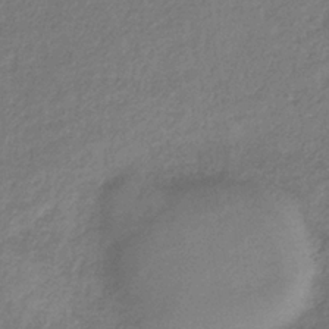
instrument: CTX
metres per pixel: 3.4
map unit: HNb
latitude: -34.5007
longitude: 55.4832
